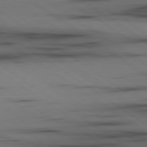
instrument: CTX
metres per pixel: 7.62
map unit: lApd
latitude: 79.9339
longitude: 159.5021
